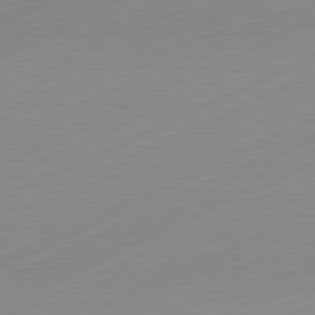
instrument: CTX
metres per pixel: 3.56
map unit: Hpe
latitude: -82.1039
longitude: 12.3873
